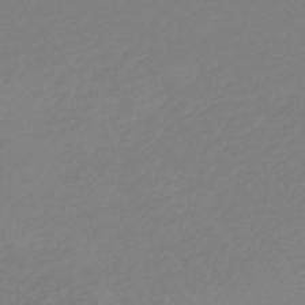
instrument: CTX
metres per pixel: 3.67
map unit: lHb
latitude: -44.8786
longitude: 71.1998
